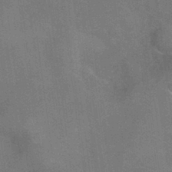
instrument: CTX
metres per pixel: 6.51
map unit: Hve
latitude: -31.7288
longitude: 95.3698
